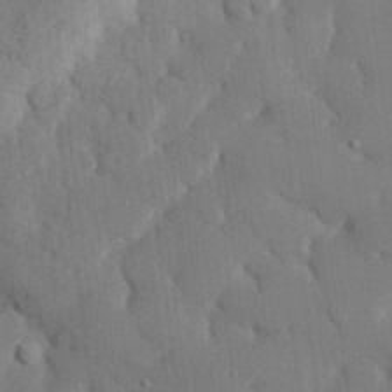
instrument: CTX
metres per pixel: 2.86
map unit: eHh
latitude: 29.1403
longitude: -80.6868
